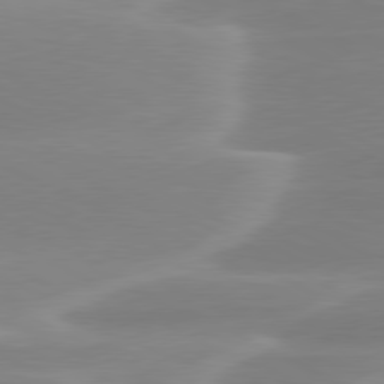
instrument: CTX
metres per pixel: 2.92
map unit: lApd
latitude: 79.7639
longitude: -115.8394
